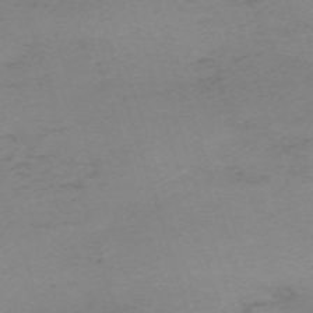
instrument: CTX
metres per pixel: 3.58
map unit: eHh
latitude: -61.5210
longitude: 51.3132
